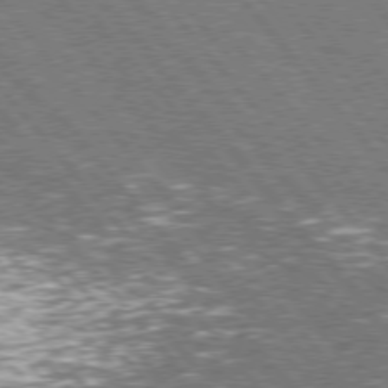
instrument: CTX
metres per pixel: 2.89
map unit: Hpe
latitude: 75.7072
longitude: -140.2333
